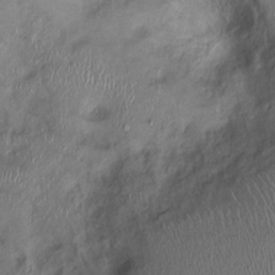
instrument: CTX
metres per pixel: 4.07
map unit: Ht
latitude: -1.4455
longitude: -13.5371
